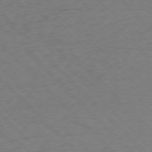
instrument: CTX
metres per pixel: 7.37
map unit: Ap
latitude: -77.2565
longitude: -85.8017
